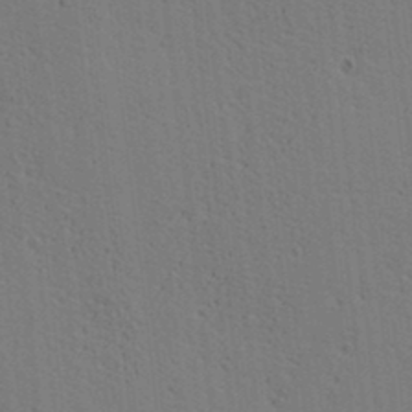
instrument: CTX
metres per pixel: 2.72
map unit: lAa
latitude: 12.8191
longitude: -108.2711
